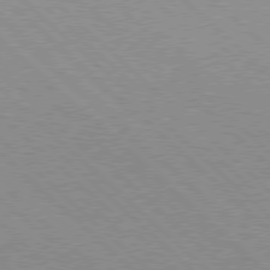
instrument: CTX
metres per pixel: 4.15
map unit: Hpe
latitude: 77.5371
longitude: -153.8773
